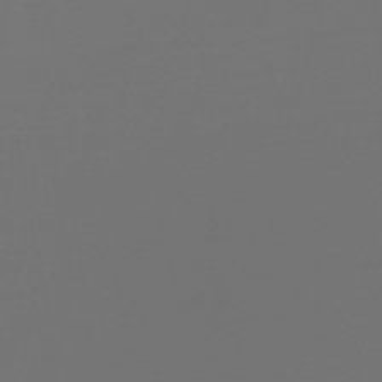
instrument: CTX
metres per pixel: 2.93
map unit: lHb
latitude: -47.6344
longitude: 62.7274
